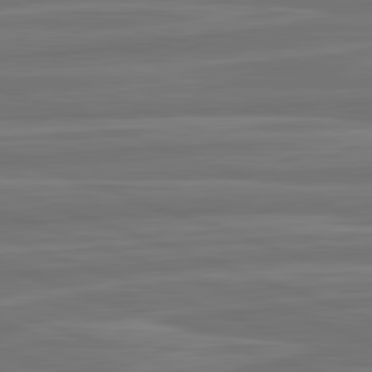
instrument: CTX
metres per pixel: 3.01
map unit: lApd
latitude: 82.4412
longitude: -175.1214
